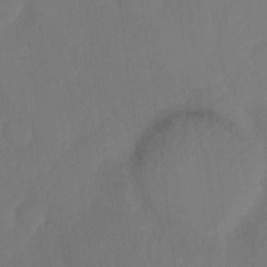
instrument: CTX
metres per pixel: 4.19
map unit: Ht
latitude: 5.6127
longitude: -30.0822
